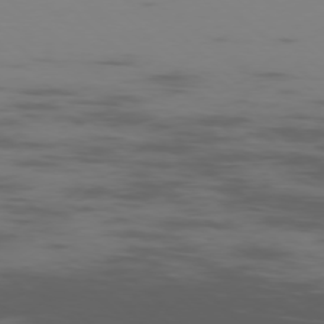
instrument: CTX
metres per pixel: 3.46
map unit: Ap
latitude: -76.9542
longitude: -67.5560
